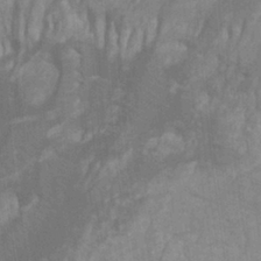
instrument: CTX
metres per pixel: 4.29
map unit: Ht
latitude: -0.0094
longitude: -17.5938
